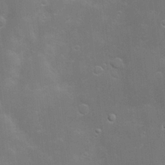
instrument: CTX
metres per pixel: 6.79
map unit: Hve
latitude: -10.4440
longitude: 174.3684
